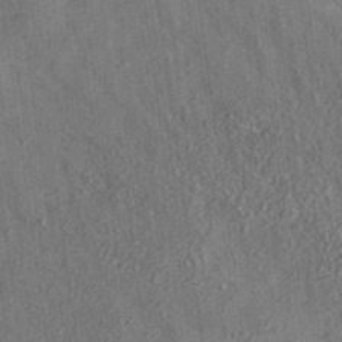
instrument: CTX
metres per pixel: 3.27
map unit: eAb
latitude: 35.3481
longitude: 109.4265
